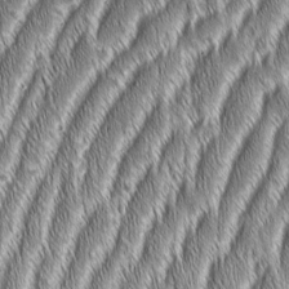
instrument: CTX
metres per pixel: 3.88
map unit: Aa
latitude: 7.0647
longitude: -131.0648
